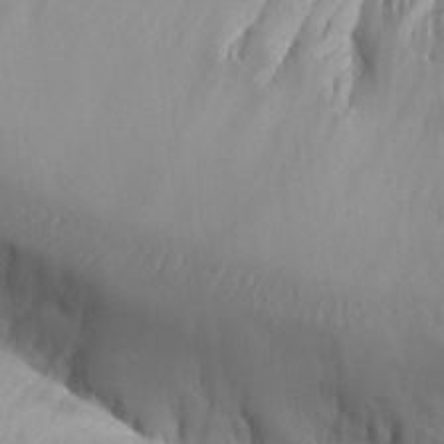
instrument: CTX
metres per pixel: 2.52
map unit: Aa
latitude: 25.1403
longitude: -127.9717
